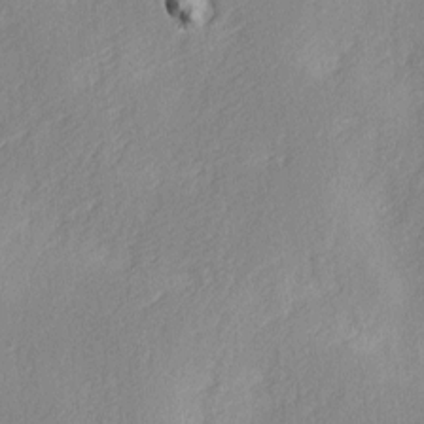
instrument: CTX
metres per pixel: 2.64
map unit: Ave
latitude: 2.6490
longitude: -111.8206
